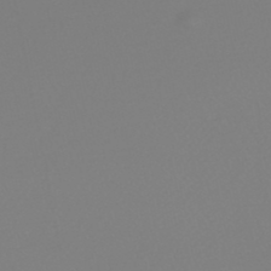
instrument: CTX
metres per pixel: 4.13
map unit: HNhu
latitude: -48.5007
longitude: 101.1053
